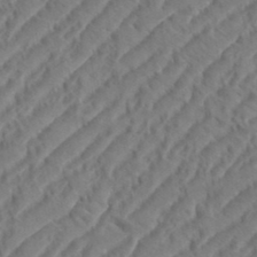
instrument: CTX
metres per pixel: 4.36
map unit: eHh
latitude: 36.6680
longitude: -137.9528
